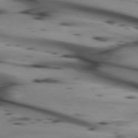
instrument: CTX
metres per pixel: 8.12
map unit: lApd
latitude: 74.8191
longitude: -65.7450
